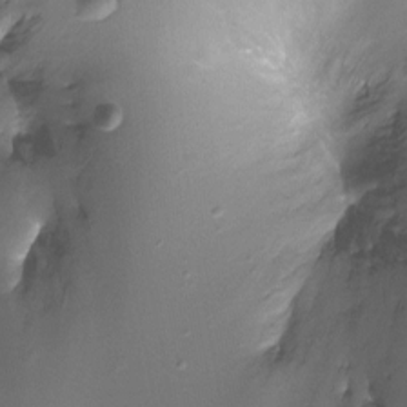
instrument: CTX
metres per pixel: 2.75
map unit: Ht
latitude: -12.1039
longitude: -45.2348
